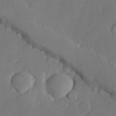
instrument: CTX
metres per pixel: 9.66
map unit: lHvf
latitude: 22.8191
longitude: 145.2943
